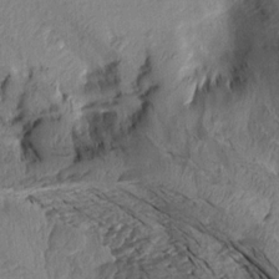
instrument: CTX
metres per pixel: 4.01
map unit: Aa
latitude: 15.1593
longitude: -146.2712
